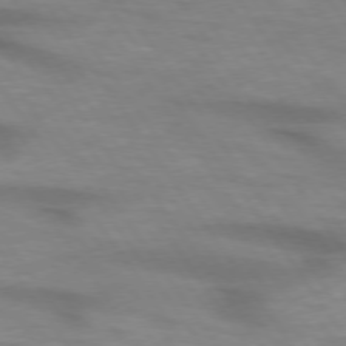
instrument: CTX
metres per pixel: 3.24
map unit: lApd
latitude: 74.5546
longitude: -59.1592
